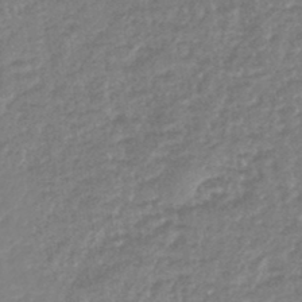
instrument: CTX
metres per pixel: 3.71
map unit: lHb
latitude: -44.4629
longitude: 79.4832
